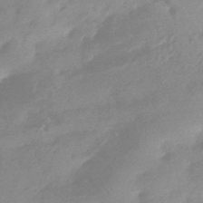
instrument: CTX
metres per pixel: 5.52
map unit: HNhu
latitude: -44.1228
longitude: 91.6155
